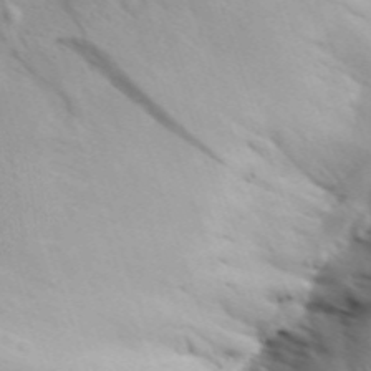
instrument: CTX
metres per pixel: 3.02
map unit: Aa
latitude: 30.6491
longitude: -136.2901
